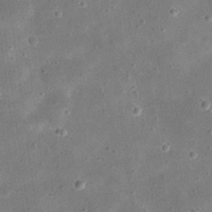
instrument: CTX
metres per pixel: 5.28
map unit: eHh
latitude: 21.4238
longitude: -66.5545
